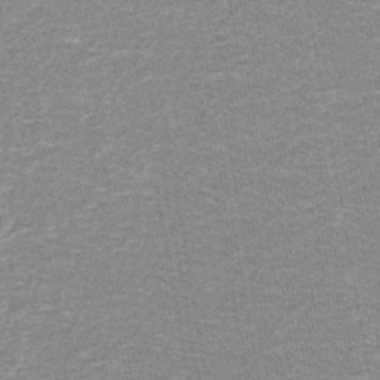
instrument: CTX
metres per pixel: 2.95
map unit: lHb
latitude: -43.1809
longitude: 55.9745
